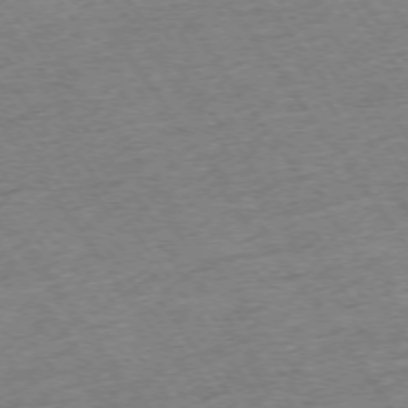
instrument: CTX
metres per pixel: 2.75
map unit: Ap
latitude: -74.6519
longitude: -88.9892
